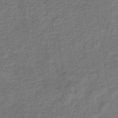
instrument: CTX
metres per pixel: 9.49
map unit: eHb
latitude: -32.8030
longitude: 73.1242
